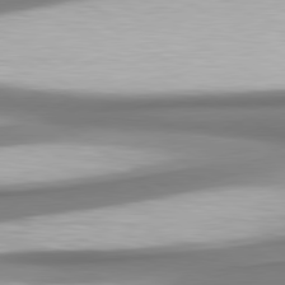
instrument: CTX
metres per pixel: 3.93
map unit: lApd
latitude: 80.4601
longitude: 178.8597
